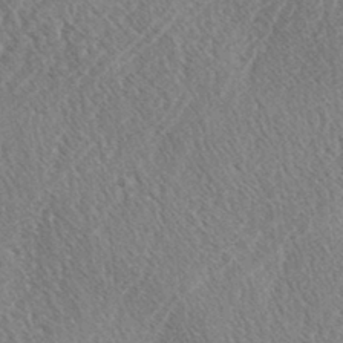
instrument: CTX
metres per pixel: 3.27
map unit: lAa
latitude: -3.0864
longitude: -129.2537
